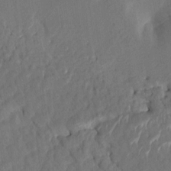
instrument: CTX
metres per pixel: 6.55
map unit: HNhu
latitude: 7.2915
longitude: -3.5371
